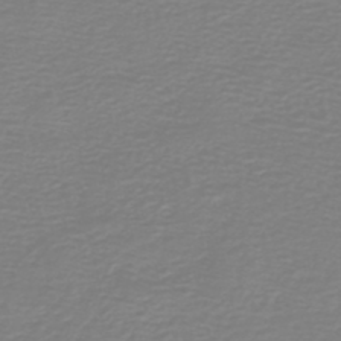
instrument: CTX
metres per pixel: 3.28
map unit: HNb
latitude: -45.6722
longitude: 54.1984
